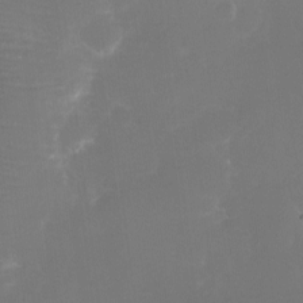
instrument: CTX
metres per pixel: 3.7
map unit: eHh
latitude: -6.6896
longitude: -78.2145
